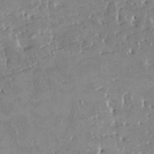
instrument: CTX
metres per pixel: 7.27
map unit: HNhu
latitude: 4.7624
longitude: 3.5399
